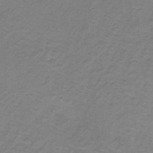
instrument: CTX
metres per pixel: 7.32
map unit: HNb
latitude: -32.7086
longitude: 58.8596
